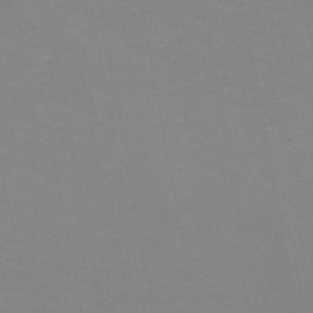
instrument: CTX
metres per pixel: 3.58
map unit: HNb
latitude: -48.4629
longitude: -46.1200
